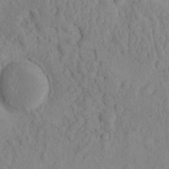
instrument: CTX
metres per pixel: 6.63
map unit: eHh
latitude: -0.8030
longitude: 17.8990
